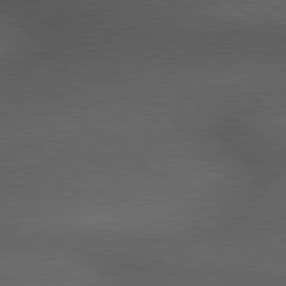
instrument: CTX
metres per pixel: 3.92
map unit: lApd
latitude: 79.8017
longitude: -176.4790
